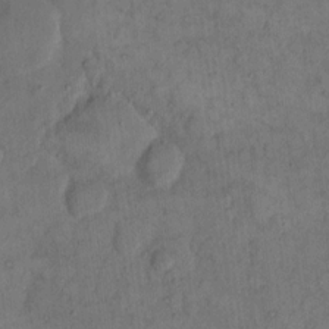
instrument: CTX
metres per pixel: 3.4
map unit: eHh
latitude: 14.4223
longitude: -67.7449
